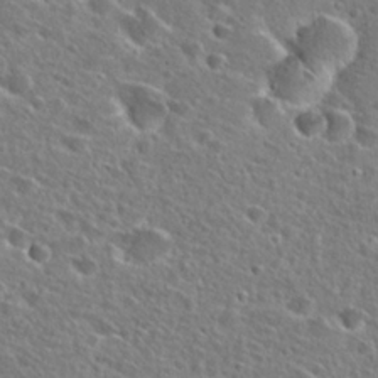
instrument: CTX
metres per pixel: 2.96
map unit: Hto
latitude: 25.4804
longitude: -46.6113
